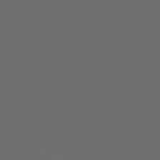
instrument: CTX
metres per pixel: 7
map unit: Hpe
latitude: 77.8772
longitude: -177.8583
